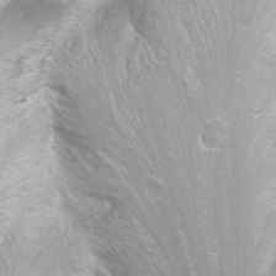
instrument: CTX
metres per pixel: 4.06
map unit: Nhu
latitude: -11.8234
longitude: -63.2726
